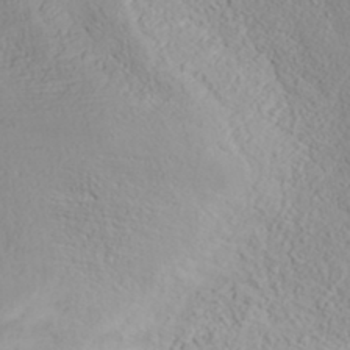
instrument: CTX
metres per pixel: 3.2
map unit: ANa
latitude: 35.6316
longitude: 14.4818
